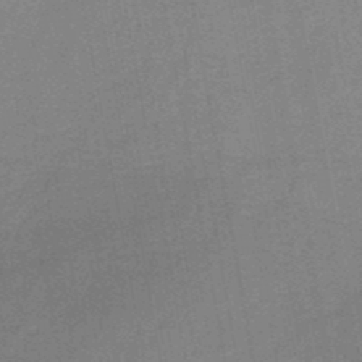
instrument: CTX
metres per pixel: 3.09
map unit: HNb
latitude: -47.4454
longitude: -39.8394
